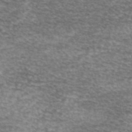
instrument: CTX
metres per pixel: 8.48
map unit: eAb
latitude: 45.2159
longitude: 102.8030
